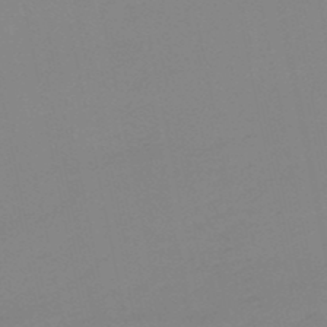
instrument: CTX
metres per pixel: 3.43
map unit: lHb
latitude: -49.4077
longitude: 80.7086
